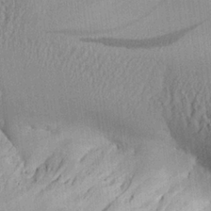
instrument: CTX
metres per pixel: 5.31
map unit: Aa
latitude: 25.9150
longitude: -134.6679
